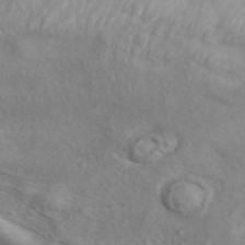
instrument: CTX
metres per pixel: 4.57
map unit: ANa
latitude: 41.4993
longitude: 14.7841
